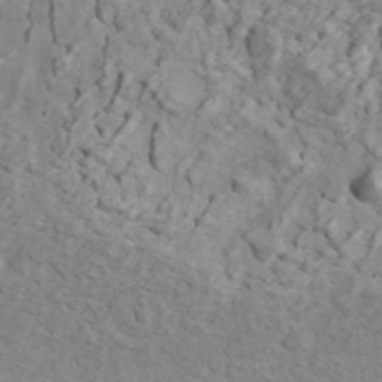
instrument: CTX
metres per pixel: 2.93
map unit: ANa
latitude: 44.9325
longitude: 23.6155
